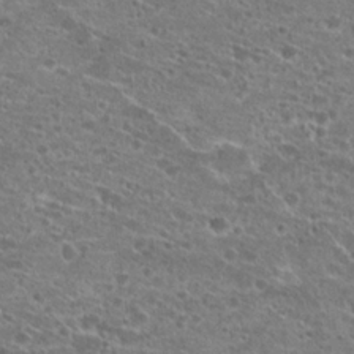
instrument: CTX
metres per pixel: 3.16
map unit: Hto
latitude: 21.7639
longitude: -41.6693
